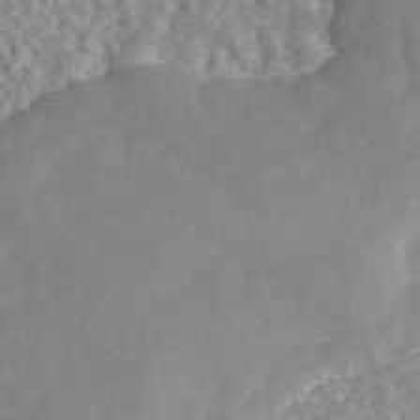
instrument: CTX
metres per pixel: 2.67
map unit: ANa
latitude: 46.4223
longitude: 49.6344
